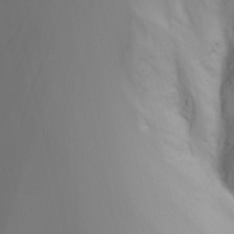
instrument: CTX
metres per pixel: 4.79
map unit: Nhu
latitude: -4.8597
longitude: -72.9136
